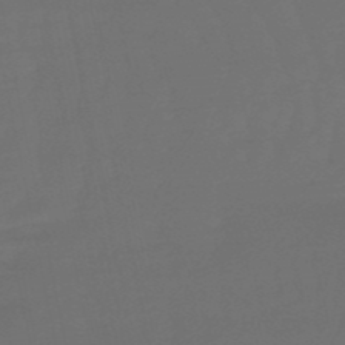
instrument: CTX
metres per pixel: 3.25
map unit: eHb
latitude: -50.6707
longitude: 78.7463
